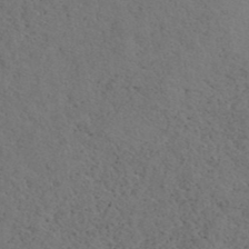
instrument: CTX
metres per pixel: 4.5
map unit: ANa
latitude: 39.6694
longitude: 21.6533
